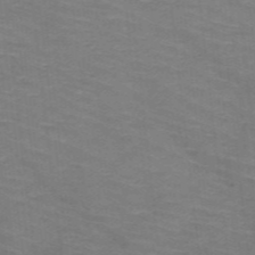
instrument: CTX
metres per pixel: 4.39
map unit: HNb
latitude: -47.6155
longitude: -45.9528
